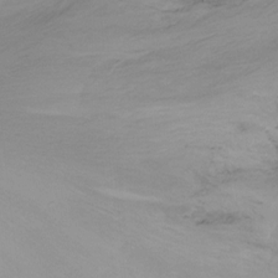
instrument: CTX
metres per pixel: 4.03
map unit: Nhu
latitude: -8.5952
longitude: -49.8016
